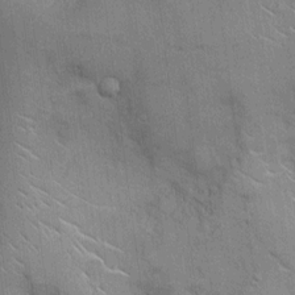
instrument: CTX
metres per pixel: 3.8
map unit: Ht
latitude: -3.7288
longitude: -13.5560
